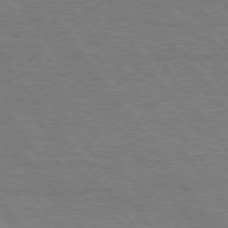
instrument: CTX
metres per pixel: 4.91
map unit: Hpe
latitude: 75.0458
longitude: -150.9891
